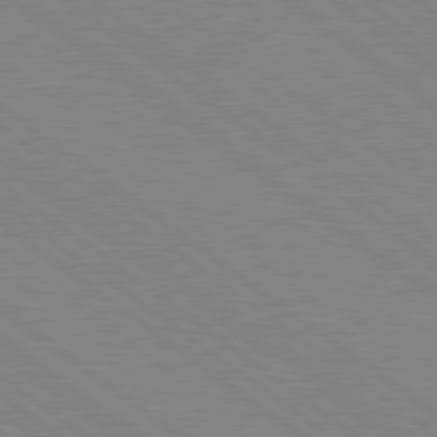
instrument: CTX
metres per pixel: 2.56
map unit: Hpe
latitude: 79.0081
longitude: -124.5356
